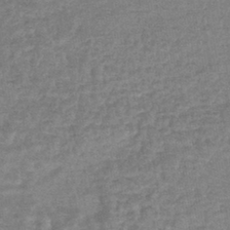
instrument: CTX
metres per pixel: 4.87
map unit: lHb
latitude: -41.5966
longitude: 66.7085
